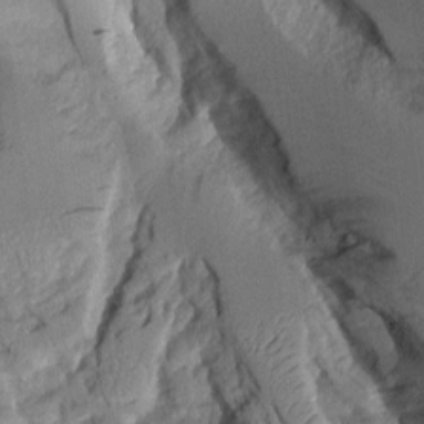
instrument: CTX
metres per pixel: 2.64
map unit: Aa
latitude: 9.3482
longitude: -128.0255
